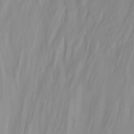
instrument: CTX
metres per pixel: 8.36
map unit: Nhu
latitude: -13.7667
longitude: -60.5357
